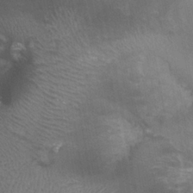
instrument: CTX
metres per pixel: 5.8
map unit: Ht
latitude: 3.6127
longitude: -19.8961
